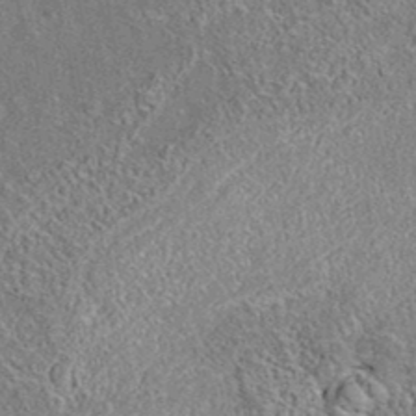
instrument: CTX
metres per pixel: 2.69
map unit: eAb
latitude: 35.8205
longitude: 112.9920
